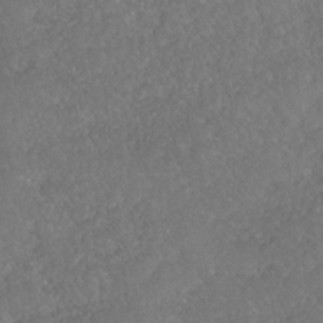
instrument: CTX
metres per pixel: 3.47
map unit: HNhu
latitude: -37.3509
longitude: 32.9731
